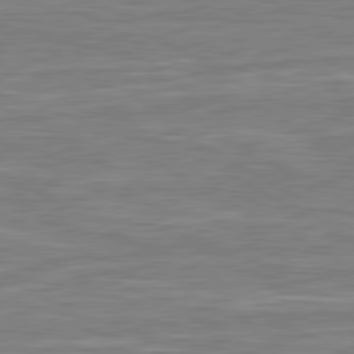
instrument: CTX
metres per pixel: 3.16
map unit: lApd
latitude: 80.7624
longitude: -172.9891
